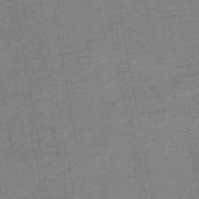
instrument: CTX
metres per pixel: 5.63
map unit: HNb
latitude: -52.6707
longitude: -48.1200
